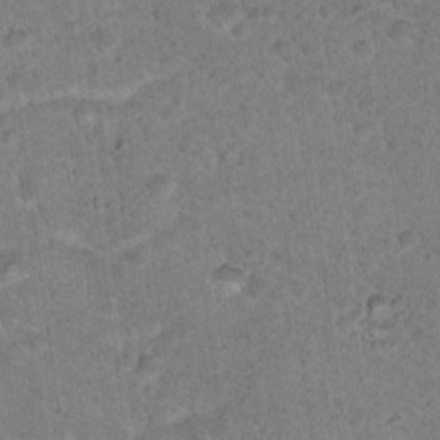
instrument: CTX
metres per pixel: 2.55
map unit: Nhu
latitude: 18.1200
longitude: -31.6316
